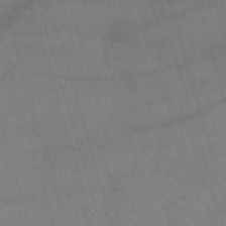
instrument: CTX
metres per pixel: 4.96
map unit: lHb
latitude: -44.5952
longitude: 77.7289
